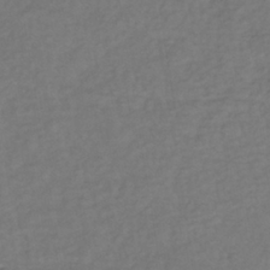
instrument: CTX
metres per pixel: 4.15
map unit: lHb
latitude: -38.7274
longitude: 70.7652
